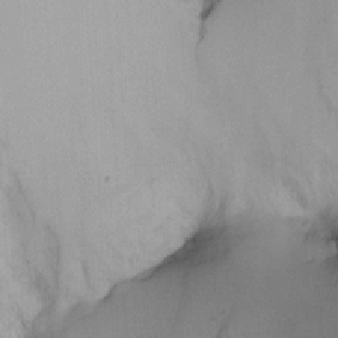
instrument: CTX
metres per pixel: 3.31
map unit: Nhu
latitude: -15.6533
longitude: -53.5182
